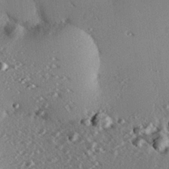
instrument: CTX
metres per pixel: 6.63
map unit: eHh
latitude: 22.6112
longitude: -89.8962
